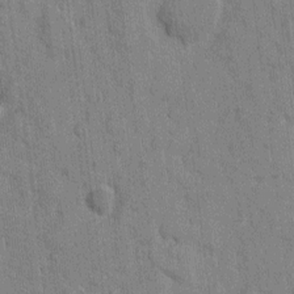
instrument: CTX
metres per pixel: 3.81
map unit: eHh
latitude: 8.6302
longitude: -66.2333
